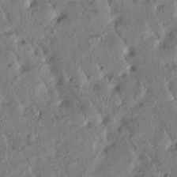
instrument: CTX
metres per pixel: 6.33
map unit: Htu
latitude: -1.1620
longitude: 175.7099
